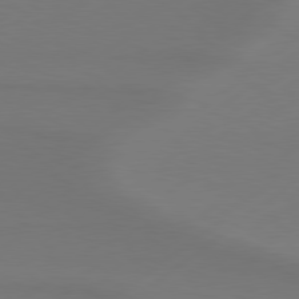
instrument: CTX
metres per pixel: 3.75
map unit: Hpe
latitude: 78.9514
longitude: -131.2537
